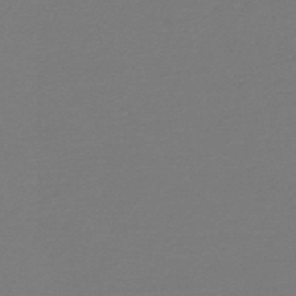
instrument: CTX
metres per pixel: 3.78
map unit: HNb
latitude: -46.5951
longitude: 53.9556
